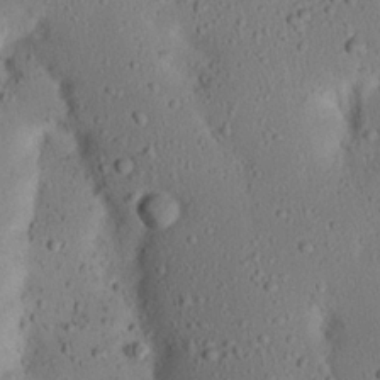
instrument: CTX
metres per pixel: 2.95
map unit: Nhu
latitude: 22.9136
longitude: -72.9892
